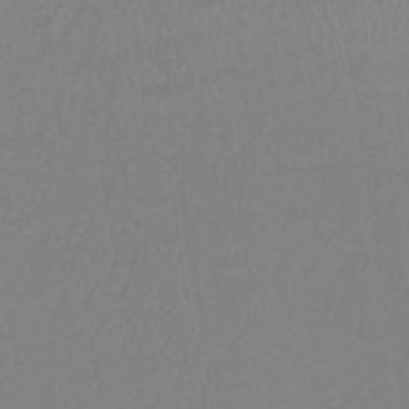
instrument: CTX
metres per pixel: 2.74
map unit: lHb
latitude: -41.7477
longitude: 64.3684
